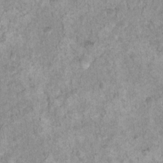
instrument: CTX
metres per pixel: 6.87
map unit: Nhu
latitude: 16.6302
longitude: -31.1404
